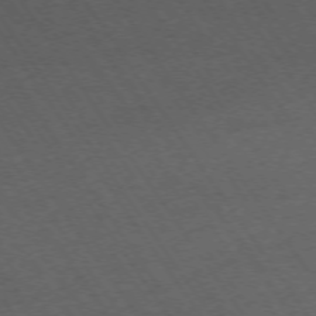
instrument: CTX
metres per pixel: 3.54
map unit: Ap
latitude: -74.6141
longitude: -71.1214
